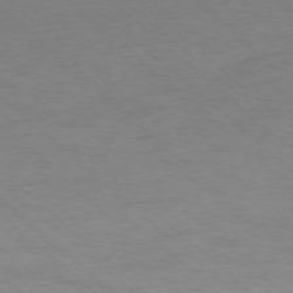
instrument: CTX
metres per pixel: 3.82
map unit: Ap
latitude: -77.9745
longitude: -98.4412
